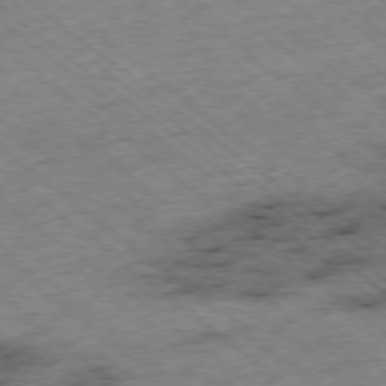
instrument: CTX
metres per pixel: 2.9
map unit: Ap
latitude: -78.6329
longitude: -48.3278
